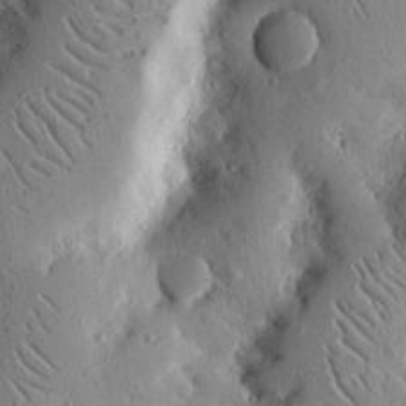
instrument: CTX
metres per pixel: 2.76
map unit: Nhu
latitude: 15.6316
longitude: -77.4615
